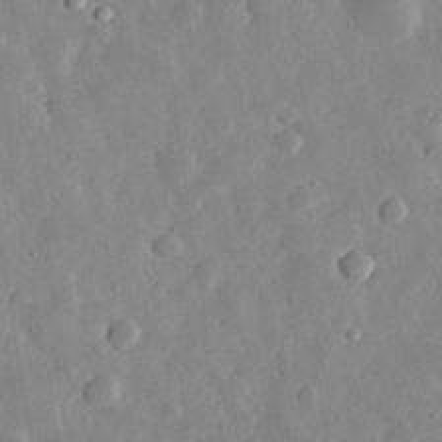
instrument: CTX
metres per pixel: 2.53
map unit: eHh
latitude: 32.6490
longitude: -78.5546
